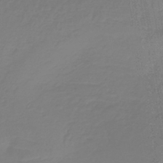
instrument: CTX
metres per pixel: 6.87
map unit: lHb
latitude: -41.7289
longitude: 60.5952
